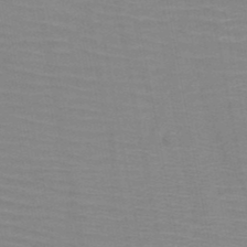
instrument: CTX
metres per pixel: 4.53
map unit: HNb
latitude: -47.3320
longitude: -48.4412
